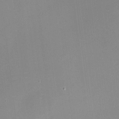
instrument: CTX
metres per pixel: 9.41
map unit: eHh
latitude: -2.6707
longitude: -80.2522
